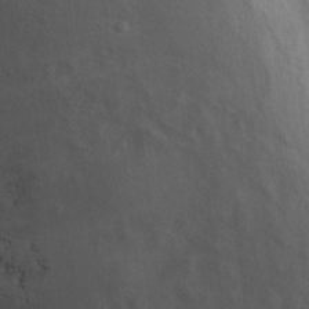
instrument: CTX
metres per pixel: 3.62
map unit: Ht
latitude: 12.4034
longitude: -41.3103
